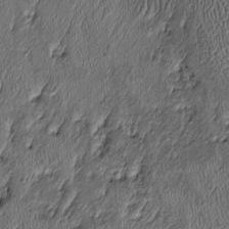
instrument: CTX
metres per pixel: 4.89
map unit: Htu
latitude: -7.7100
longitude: 157.1620
